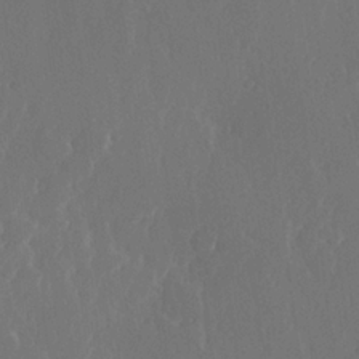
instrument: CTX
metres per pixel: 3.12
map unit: Hve
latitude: 22.6490
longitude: 146.6707
